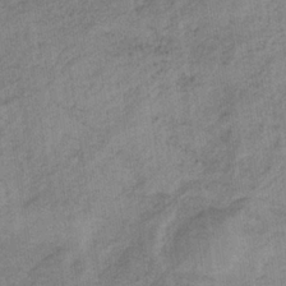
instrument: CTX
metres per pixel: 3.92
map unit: HNb
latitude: -32.9920
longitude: 62.5196
